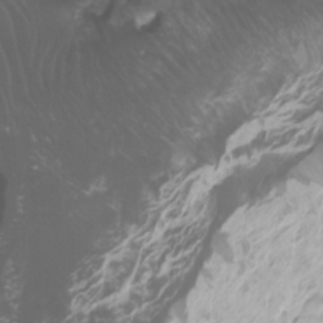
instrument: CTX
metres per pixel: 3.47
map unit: Htu
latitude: -3.8989
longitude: -71.9339
